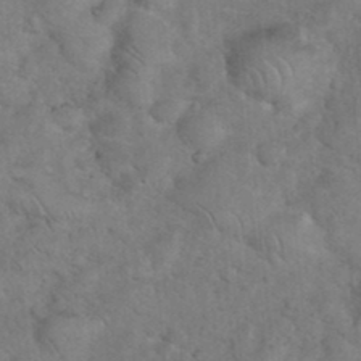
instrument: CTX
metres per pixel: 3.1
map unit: eHh
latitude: 36.7624
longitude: -64.9325
